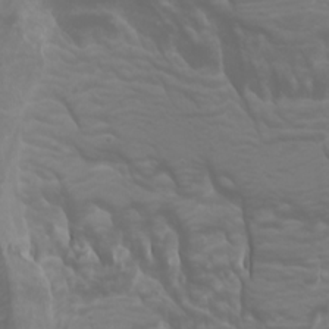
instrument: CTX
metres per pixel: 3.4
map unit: Htu
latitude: -0.7275
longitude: -77.0836
